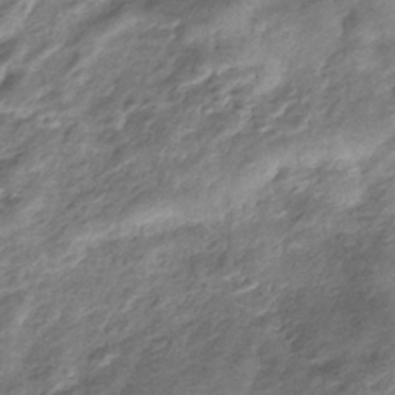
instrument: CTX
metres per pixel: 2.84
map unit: eHb
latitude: -38.6519
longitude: 78.1605
